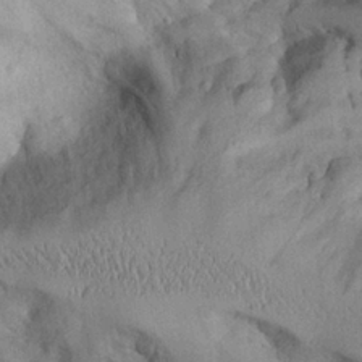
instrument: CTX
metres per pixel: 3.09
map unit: Aa
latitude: 26.6680
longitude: -129.5560
